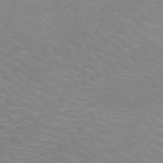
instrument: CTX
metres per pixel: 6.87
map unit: HNb
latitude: -48.4818
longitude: -46.8380
